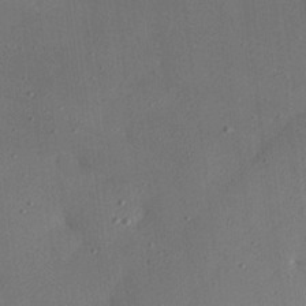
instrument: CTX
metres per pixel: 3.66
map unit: eHh
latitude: 24.3278
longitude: -88.9325
